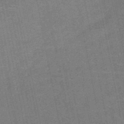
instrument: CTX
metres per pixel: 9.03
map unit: HNb
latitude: -51.5210
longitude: -44.3467
